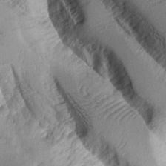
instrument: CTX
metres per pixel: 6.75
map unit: Aa
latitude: 10.3656
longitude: -127.4804
